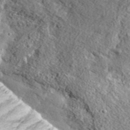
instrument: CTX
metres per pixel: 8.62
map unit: eHh
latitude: 36.8191
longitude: -80.2145
